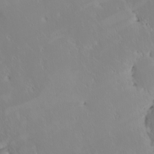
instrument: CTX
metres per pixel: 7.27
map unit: eHh
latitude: -1.6533
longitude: 19.8800
